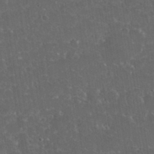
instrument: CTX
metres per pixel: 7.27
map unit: eHh
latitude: 36.8002
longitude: -61.4048
